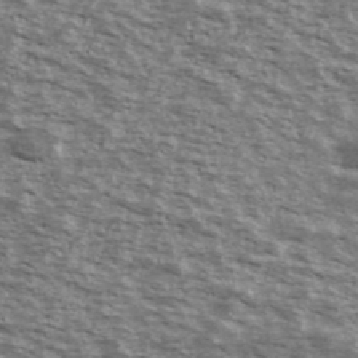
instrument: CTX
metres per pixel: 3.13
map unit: Ave
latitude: 40.6868
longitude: -109.7260
